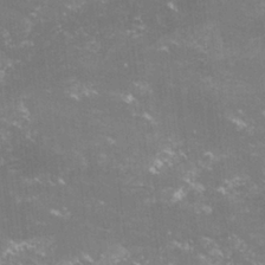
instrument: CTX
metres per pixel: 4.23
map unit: lHvf
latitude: -15.2376
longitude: -100.8380
